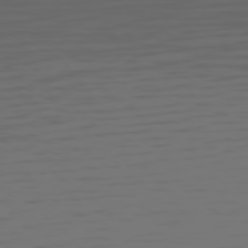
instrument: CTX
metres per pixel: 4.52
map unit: Hpe
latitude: 75.5182
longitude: -127.3482
